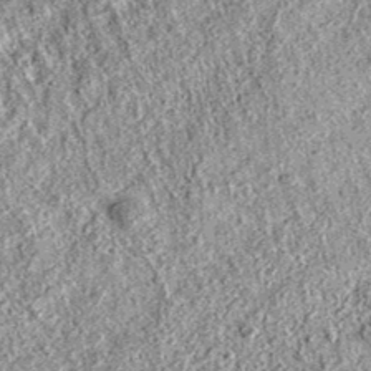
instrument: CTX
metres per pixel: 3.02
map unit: eAb
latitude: 36.6112
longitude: 111.8611
